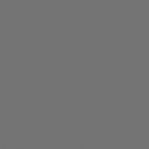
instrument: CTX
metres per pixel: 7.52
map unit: Ap
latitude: -76.2362
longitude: -63.5371
